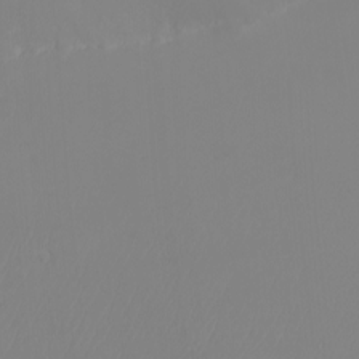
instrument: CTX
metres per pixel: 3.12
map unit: Nhu
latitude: -7.4643
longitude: -89.7072
